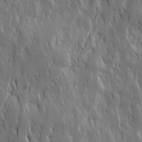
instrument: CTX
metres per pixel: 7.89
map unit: Ave
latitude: 15.1781
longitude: -134.4223
